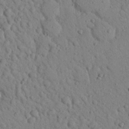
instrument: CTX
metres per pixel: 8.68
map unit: Nhu
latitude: 22.8758
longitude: -76.1577
